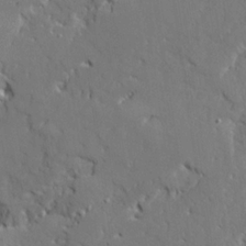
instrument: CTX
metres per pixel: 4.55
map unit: Ave
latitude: 23.1592
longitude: -129.8394
